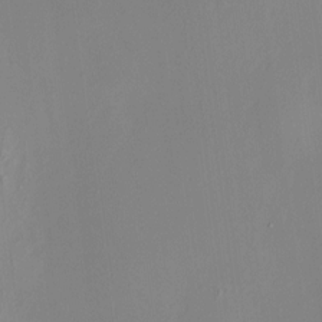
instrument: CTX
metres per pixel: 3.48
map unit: HNhu
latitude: 8.0444
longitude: 13.0675
